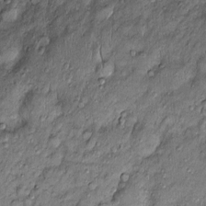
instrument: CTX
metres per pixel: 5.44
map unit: Htu
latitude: -4.0850
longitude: 159.1431
